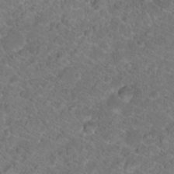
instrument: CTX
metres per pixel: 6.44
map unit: Hto
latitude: 17.5938
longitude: -37.3482
